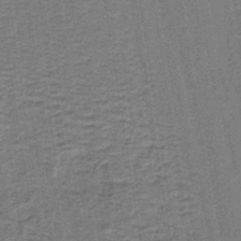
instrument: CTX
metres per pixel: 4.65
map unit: lHb
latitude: -40.4629
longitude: 55.1431
